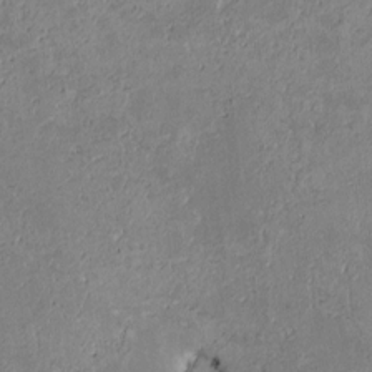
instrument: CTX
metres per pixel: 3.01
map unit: Htu
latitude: 3.0080
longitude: 148.5385
